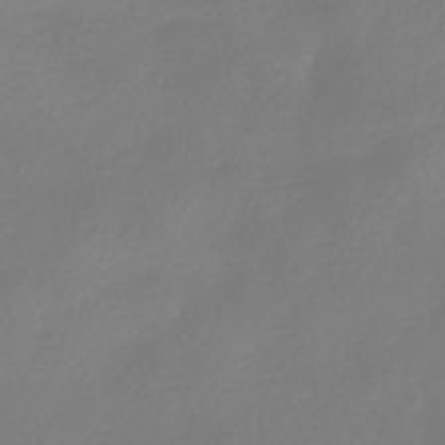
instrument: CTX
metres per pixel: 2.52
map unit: HNhu
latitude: -40.7841
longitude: 100.5006
